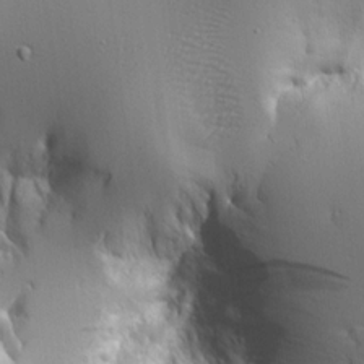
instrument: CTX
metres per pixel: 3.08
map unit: Ave
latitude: 15.8584
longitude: -140.9702
